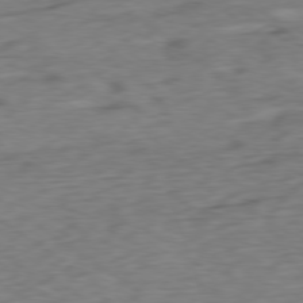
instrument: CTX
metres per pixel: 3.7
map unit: Ap
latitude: -79.0864
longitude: -76.7435
